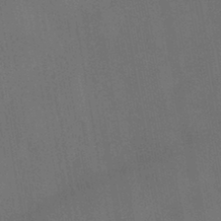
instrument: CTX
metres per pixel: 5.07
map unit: HNhu
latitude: -43.1998
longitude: 91.9556
